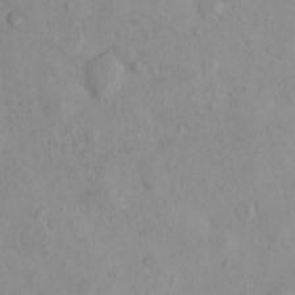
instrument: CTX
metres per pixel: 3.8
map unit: eHh
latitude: -0.1795
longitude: 16.1795
